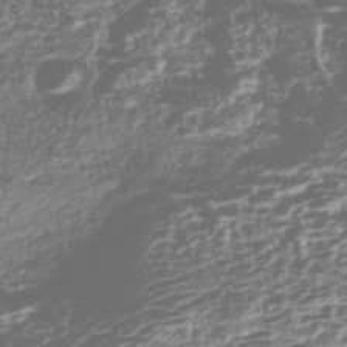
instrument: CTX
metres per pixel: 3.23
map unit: Nhe
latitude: -45.4265
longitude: 151.5777
